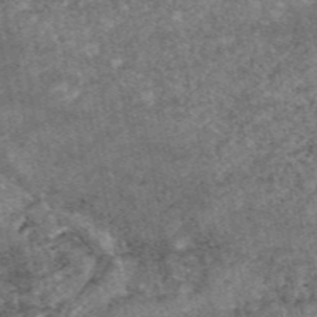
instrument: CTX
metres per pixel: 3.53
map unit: eAb
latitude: 47.4994
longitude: 121.3509
